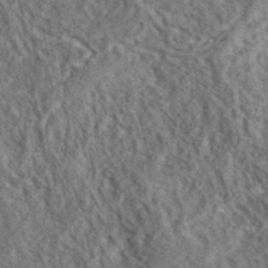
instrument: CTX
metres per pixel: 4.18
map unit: eAb
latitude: 38.4412
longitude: 112.3684
